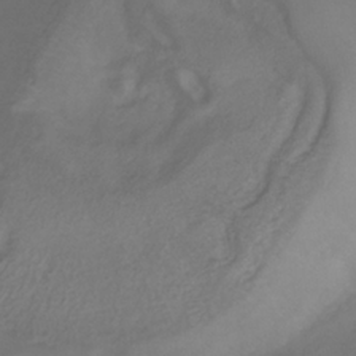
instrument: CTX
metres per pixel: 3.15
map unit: HNb
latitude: -31.1242
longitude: 62.7274
